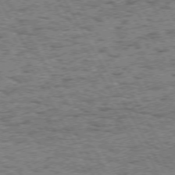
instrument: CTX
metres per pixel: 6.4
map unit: Hpe
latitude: 72.2334
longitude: -127.3860
